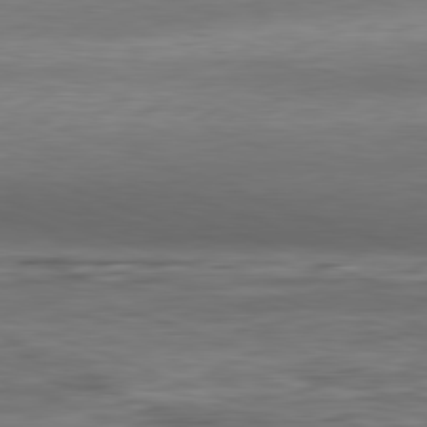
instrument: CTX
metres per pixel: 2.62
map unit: Ap
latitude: -81.6344
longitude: -79.4994
